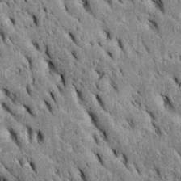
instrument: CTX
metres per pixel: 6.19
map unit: Htu
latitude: -2.8785
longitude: 151.8800
